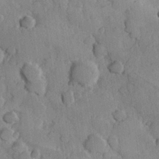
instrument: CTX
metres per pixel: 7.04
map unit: Hve
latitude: 23.6316
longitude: 148.0661
